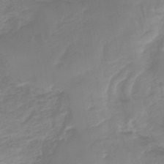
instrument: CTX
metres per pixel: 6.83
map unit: lHb
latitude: -42.2172
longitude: 63.4265
